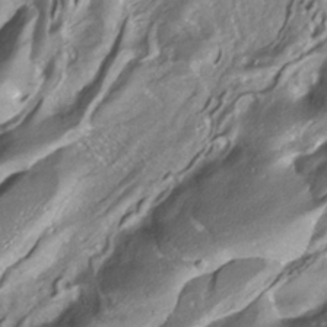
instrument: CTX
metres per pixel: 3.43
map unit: ANa
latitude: -38.4818
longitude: 97.3321
